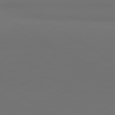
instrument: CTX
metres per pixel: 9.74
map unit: lApd
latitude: 81.2159
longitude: 152.2361
